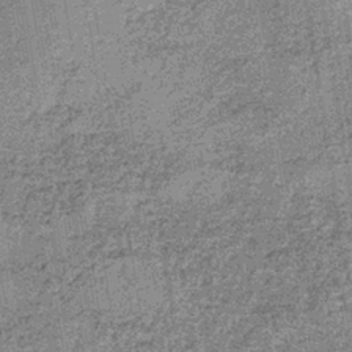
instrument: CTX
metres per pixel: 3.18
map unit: lHb
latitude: -37.6155
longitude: 65.8423
